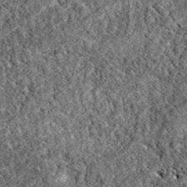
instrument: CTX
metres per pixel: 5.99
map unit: eAb
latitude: 38.3089
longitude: 111.5966
